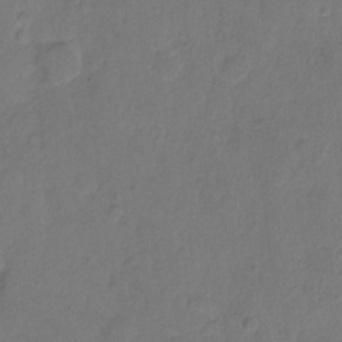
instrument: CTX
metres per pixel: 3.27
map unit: Hto
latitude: 4.6679
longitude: -61.2726
